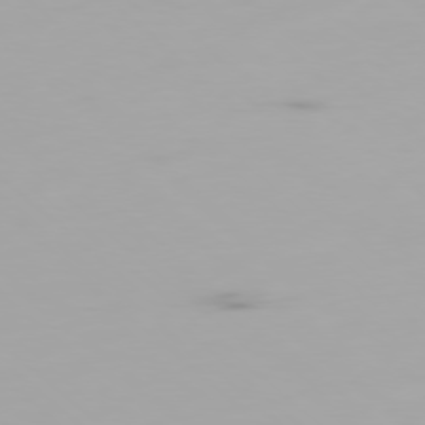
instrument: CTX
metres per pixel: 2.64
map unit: Ap
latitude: -78.9919
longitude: -72.0255
